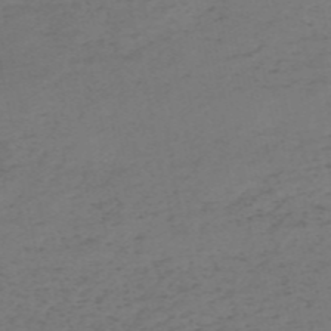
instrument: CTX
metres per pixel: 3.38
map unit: HNb
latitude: -55.7856
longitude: -44.0822
